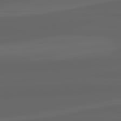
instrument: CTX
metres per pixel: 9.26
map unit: lApd
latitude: 82.3089
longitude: -169.0648
